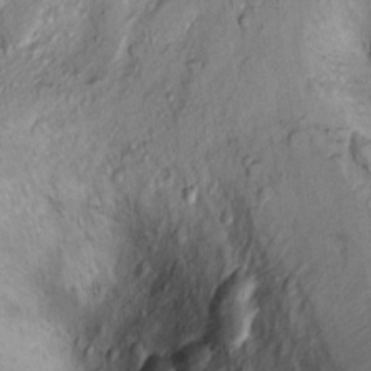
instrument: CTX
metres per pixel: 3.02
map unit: Ht
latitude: 9.9906
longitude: -32.4412
